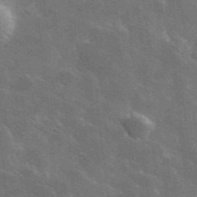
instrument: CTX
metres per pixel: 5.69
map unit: lHvf
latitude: 35.5371
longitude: -90.7246
